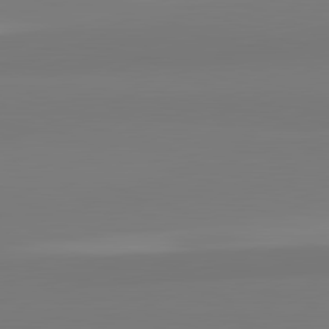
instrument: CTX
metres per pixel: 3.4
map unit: lApd
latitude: 82.5167
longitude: 172.1417
